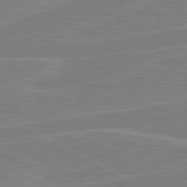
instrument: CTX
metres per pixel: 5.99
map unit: lApd
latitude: 80.7435
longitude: 121.4076
